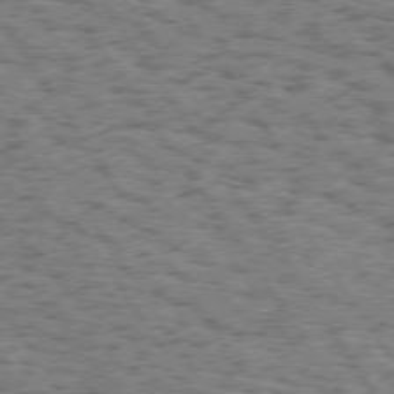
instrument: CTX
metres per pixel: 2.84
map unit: Hpe
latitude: 74.1956
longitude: -133.8394
